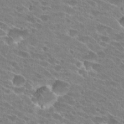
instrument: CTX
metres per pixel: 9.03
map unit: Hto
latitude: 24.5167
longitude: -43.1781
